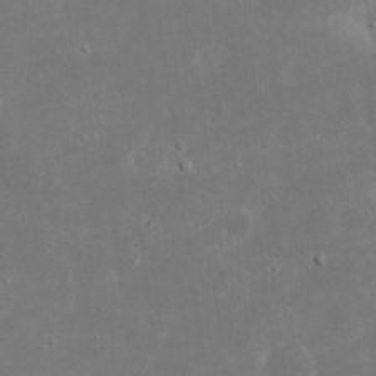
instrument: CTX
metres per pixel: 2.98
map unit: eHh
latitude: 17.0081
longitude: -72.2145
